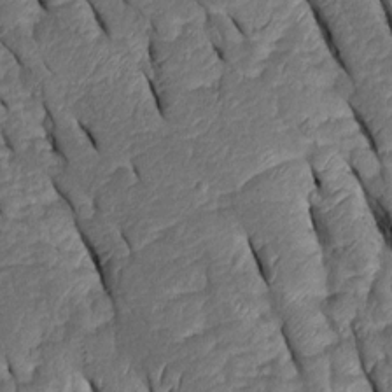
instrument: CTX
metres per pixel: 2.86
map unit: Htu
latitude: 0.1577
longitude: 149.5210
